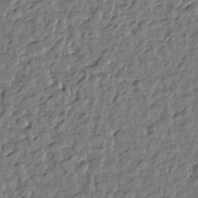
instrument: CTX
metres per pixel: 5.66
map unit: Htu
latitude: 0.4034
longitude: -179.2915
